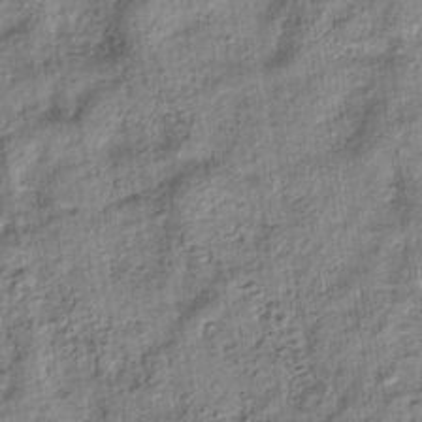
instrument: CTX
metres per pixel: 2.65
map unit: eHb
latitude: -36.3495
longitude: 79.7288
